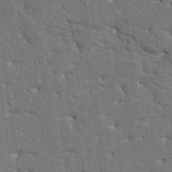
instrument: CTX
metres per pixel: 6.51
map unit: HNhu
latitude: 6.8191
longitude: -5.4426
